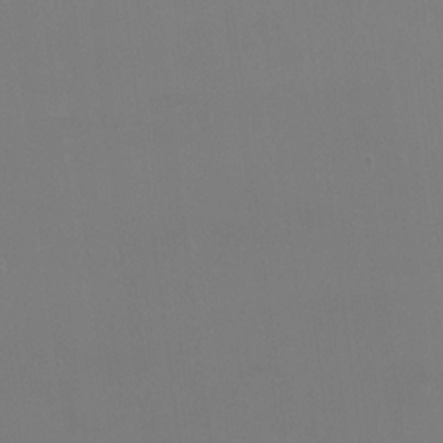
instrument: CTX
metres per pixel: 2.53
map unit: HNhu
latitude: -0.4629
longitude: 3.6154
